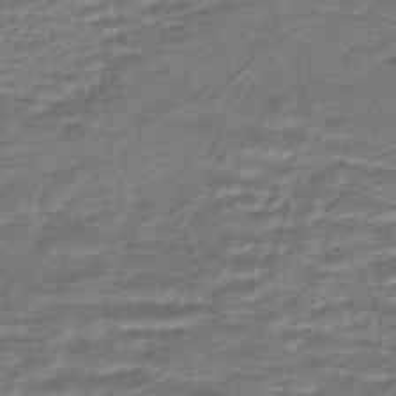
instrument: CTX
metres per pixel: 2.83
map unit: HNhu
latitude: -45.3888
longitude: 97.3132
